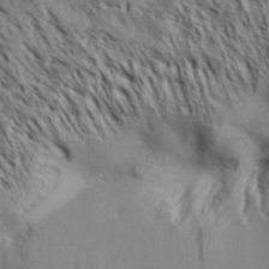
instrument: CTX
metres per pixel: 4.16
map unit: Aa
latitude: 32.8191
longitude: -139.2726
